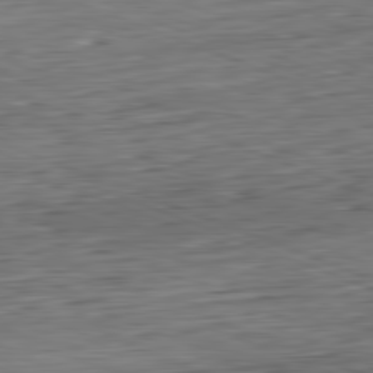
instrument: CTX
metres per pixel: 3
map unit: Hpe
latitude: -82.0283
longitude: 15.1620
